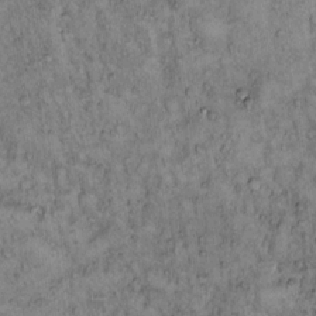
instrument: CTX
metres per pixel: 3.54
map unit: Hto
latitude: 13.5371
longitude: -57.3859
